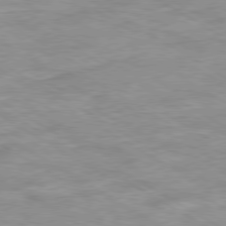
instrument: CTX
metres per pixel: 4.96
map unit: Ap
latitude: -80.4251
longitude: -74.7624
